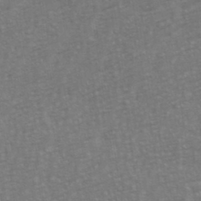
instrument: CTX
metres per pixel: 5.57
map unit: eHh
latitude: 34.6112
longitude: -133.2159
